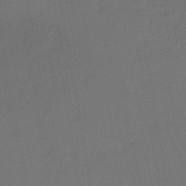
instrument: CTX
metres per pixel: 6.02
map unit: lHb
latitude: -43.4832
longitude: 74.1606
